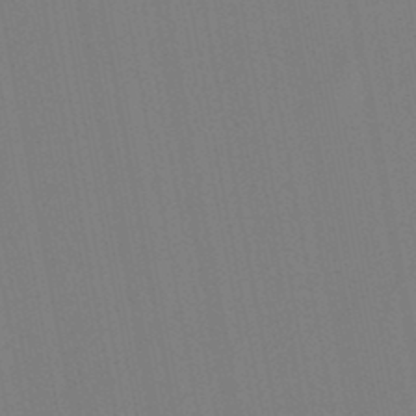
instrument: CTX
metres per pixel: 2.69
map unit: lHb
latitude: -46.8975
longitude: 71.8800
